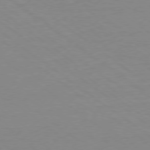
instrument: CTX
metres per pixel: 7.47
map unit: Ap
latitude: -79.5588
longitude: -56.4034
